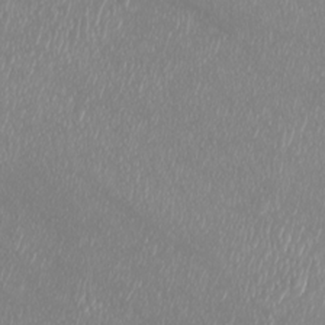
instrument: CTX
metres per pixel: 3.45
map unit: Htu
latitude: -6.1228
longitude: -73.3293
